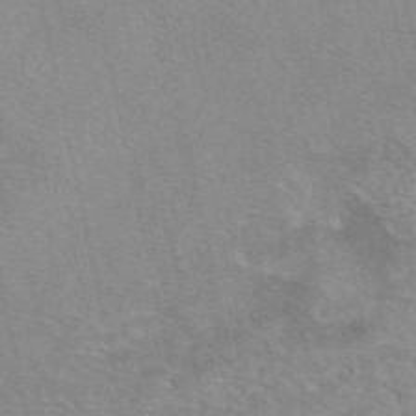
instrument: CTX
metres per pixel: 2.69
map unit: eAb
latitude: 49.8772
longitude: 105.8800
